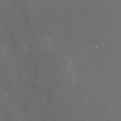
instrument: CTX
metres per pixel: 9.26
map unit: Hve
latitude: -11.3888
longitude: 174.5762
